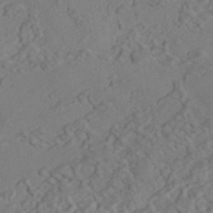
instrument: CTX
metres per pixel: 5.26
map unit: HNhu
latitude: -42.1605
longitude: 101.5777
